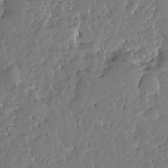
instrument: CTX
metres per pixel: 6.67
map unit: Ave
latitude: 13.1025
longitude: -137.6505
